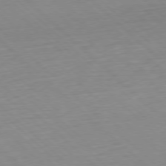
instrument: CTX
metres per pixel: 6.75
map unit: Hpe
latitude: -77.8611
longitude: 13.7289
